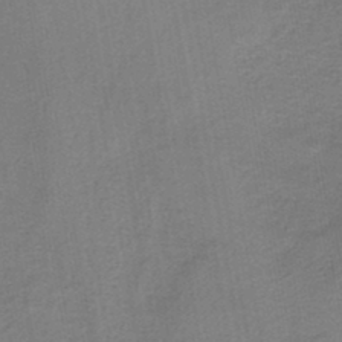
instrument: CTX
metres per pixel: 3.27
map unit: HNb
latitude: -45.2187
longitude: 52.1605
